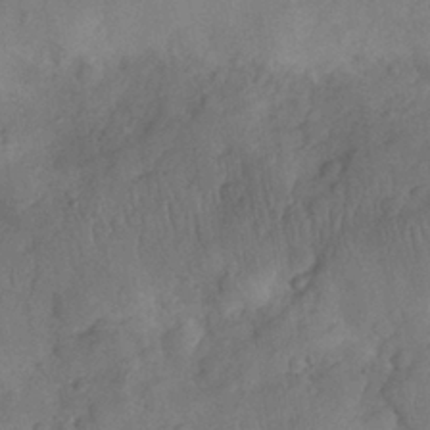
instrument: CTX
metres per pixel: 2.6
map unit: eHh
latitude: 30.0444
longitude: -73.4238
